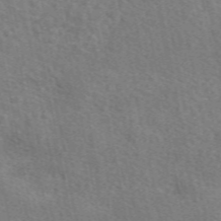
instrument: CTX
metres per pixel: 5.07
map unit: eAb
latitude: 51.5182
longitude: 115.1431
